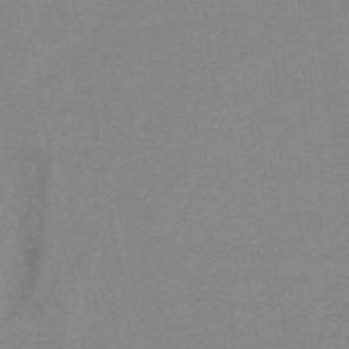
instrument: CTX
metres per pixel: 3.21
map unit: lHb
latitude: -40.4440
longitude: 53.8800
